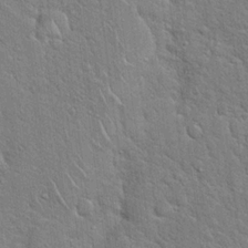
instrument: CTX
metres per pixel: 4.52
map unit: Hto
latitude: 18.0633
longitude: -52.0255
